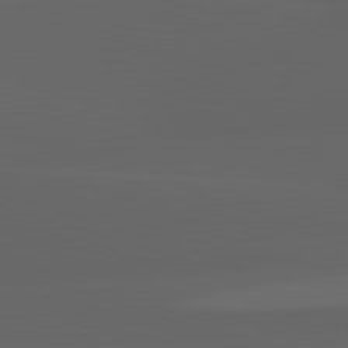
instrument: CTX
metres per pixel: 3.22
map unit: lApd
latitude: 83.0458
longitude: -132.8380
